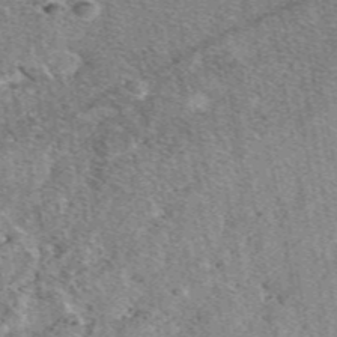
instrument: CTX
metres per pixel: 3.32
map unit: eAb
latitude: 48.6868
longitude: 111.7477
